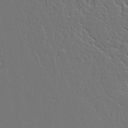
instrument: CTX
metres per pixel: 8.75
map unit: Aa
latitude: 18.1577
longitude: -124.7624
